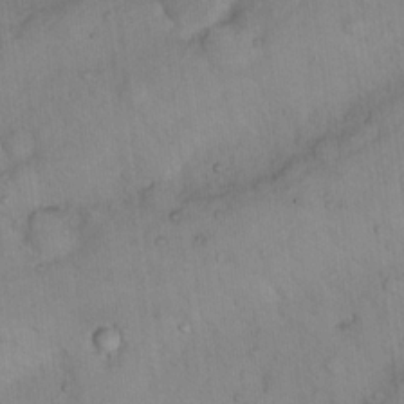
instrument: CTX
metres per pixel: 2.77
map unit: Hto
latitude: 15.1404
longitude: -39.9339
